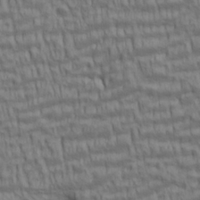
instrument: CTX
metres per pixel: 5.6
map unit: lAa
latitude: 5.5749
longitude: -115.4426
